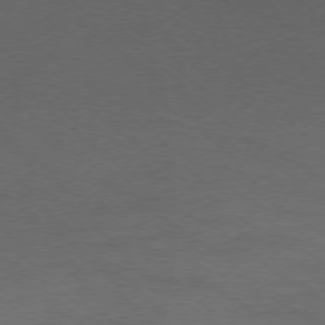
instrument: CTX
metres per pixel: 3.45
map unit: Ap
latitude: -76.1228
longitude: -77.1214
